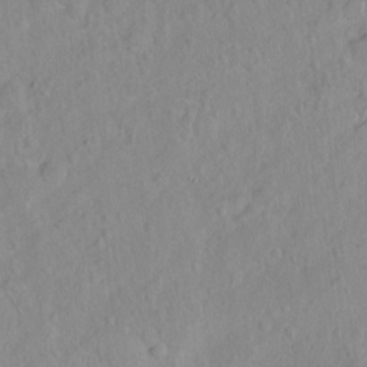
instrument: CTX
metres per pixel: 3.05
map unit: Hto
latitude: -6.6896
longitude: -47.5371
